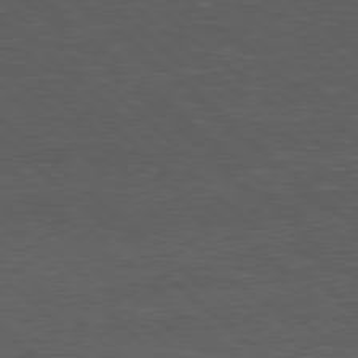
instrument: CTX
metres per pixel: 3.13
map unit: Hpe
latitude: 78.2145
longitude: -153.8206
